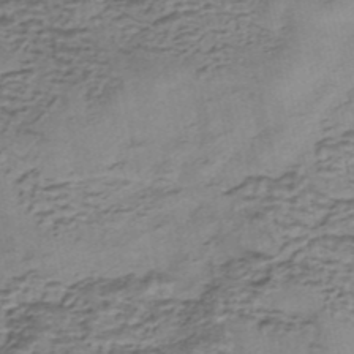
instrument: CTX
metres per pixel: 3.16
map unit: eHh
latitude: -42.9352
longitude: 120.0472
